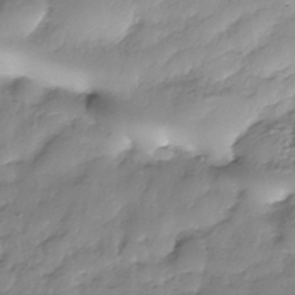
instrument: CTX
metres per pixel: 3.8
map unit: Nhe
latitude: -38.3684
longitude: -148.9892
